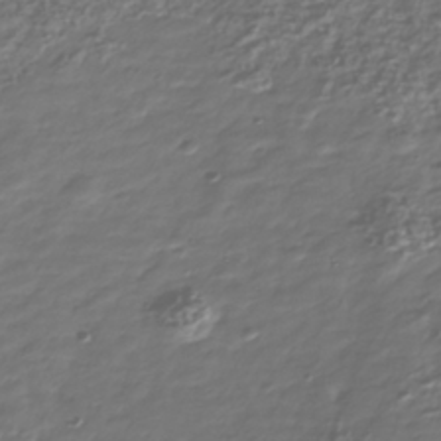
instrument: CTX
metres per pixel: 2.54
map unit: Nhu
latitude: -40.3117
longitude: -82.7246
